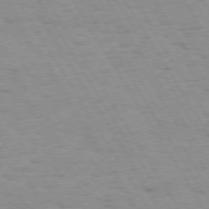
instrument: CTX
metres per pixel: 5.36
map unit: Hpe
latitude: 73.7828
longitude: -136.1767
